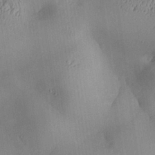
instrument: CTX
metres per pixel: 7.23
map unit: Aa
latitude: 27.6127
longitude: -132.5357
